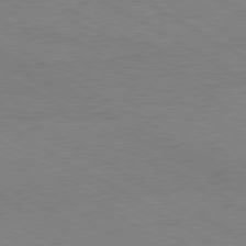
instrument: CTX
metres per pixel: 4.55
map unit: Hpe
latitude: -80.5574
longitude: 16.6141
